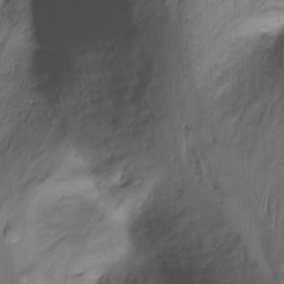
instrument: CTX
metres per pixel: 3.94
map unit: Hto
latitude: -13.1431
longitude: -42.2145
